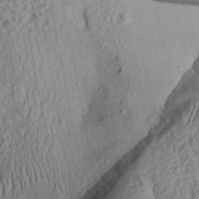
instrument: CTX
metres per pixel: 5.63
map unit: Aa
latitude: 28.2900
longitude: -134.8002
